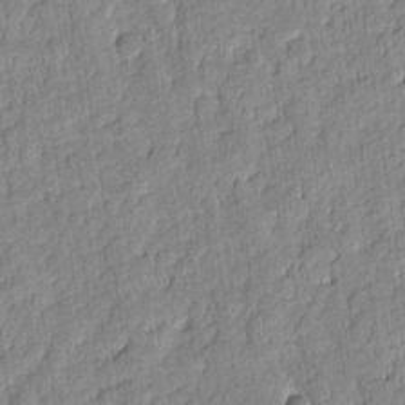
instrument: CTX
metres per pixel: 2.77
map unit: eHh
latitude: 6.5546
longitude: -75.8017
